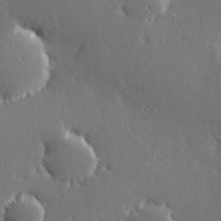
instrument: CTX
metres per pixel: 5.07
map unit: Hve
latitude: 27.9150
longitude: -93.1025
